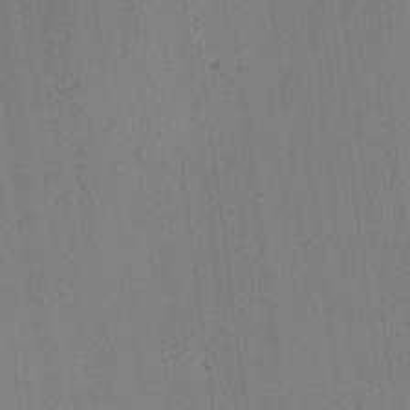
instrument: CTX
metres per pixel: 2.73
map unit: lAa
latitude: 12.3467
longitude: -107.5560
